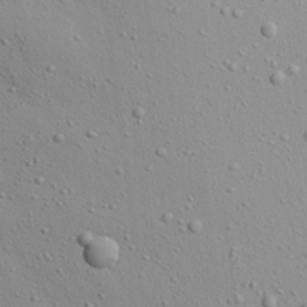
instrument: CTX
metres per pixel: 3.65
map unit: Aa
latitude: 22.5357
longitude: -143.7072
